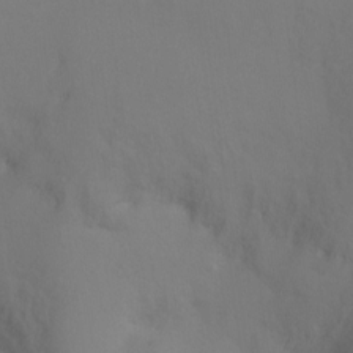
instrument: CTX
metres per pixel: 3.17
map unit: Ht
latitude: -9.2754
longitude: -36.8947
